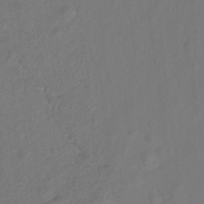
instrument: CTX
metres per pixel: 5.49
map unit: Hto
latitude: 6.4601
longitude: -31.3293
